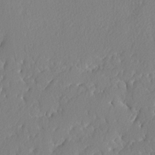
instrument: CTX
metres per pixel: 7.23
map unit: lAvf
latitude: -5.1431
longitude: -108.6112
